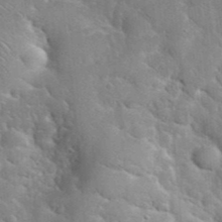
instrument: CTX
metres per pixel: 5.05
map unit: eHh
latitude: 36.4979
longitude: -67.1403
